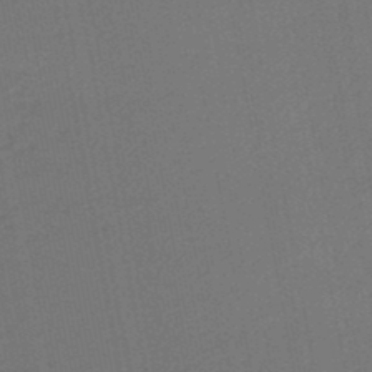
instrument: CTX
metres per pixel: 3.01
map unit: HNb
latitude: -47.6533
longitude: 58.0849
